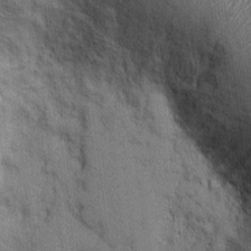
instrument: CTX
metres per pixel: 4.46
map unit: Ht
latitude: -2.2172
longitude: -14.0444
